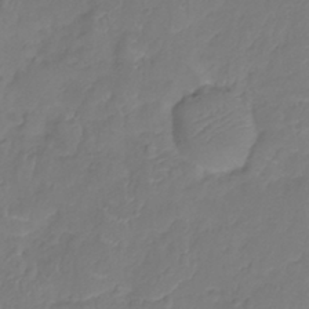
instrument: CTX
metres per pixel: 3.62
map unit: Nhu
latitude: -11.9367
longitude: -22.6679
